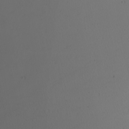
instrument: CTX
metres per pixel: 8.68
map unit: Nhu
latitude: -7.1053
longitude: -94.8002
